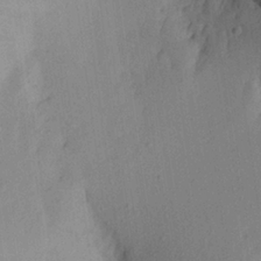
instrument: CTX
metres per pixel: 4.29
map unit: Aa
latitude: 22.2711
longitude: -141.6693
